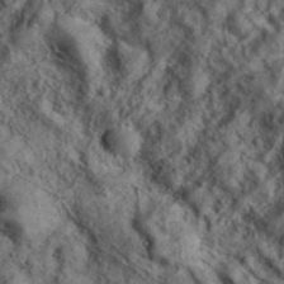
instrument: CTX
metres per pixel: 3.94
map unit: eAb
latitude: 36.5546
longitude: 107.8989
